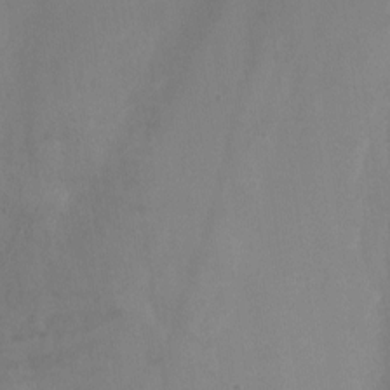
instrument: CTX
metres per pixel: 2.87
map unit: Nhu
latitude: -8.6329
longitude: -47.4049
